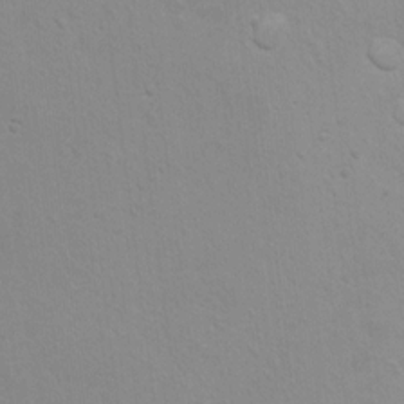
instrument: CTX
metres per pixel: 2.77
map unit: Hto
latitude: 10.1389
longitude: -35.4993
